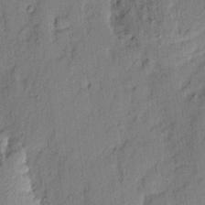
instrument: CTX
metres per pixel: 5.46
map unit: eHh
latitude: 4.1389
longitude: -77.2726
